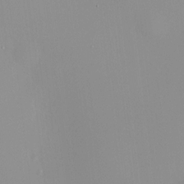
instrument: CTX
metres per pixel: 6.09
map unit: HNhu
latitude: 9.7450
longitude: 11.6533
